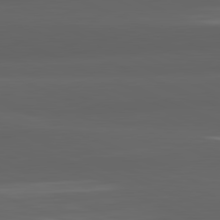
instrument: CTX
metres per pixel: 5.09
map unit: lApd
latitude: 82.1388
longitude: -170.6679
